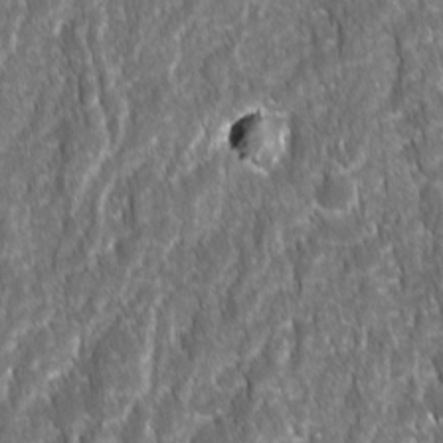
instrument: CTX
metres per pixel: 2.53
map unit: Ave
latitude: 15.7828
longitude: -133.1214
